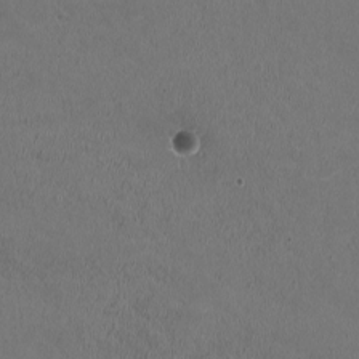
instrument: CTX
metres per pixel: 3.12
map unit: HNhu
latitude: 0.2144
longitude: -1.5749
